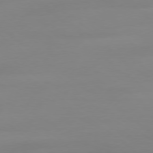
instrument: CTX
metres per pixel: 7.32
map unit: Ap
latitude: -79.2754
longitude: -66.1011
